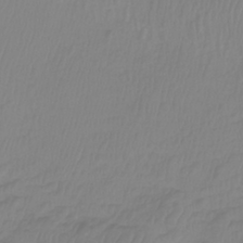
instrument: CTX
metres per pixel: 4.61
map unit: Htu
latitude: -9.2187
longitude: -75.2159
